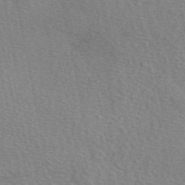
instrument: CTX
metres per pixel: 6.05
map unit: eAb
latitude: 50.5545
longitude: 108.3306
